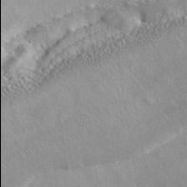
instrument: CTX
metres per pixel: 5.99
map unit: ANa
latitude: 40.8191
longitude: 18.0094
